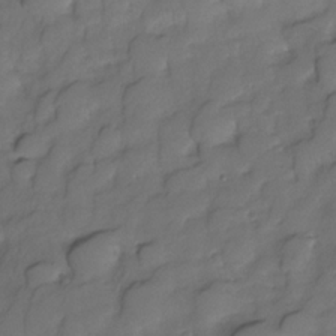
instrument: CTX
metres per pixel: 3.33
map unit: Nhe
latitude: -33.8612
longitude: -142.9136
